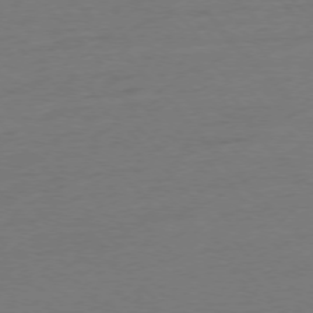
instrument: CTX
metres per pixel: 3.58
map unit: Ap
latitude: -76.7085
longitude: -93.2915
